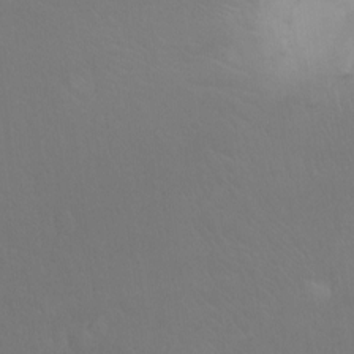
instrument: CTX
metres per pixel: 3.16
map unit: Hto
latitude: -10.5763
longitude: -38.2145
